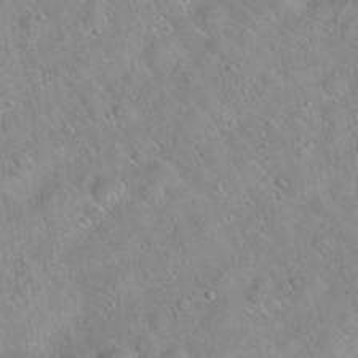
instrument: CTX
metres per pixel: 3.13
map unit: Hto
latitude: 20.3468
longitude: -53.3671
